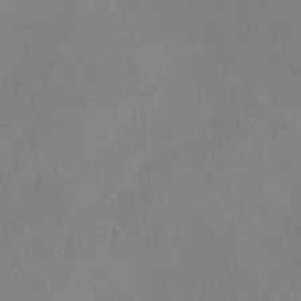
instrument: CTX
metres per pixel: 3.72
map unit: eHh
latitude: -8.1795
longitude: -68.5734
